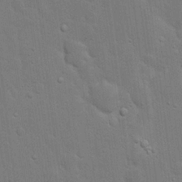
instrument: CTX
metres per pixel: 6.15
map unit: eHh
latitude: 19.6694
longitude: -62.2712
